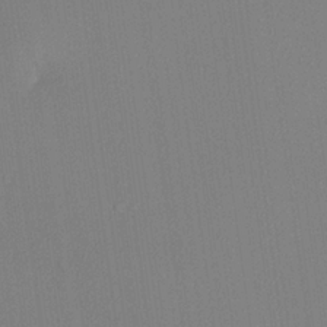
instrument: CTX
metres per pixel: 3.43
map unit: lHvf
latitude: 22.8002
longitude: 140.9542
